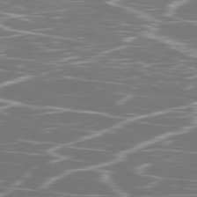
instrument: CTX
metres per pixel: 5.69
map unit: Ap
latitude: -79.8989
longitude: -71.1781
